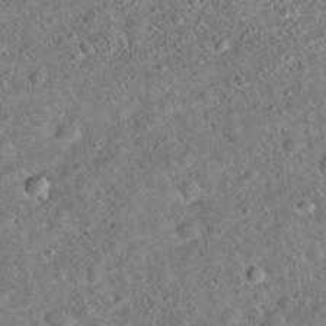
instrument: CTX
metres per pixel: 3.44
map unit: Hto
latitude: 20.1011
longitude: -53.4049
